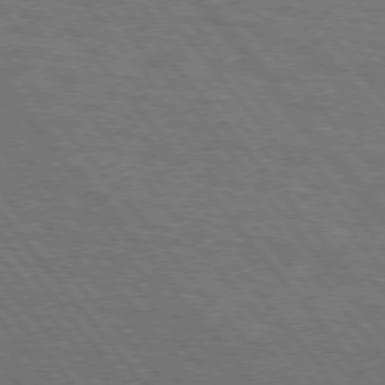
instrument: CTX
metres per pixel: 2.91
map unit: lApd
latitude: 75.7828
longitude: -83.5371
